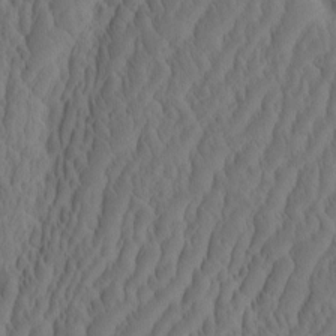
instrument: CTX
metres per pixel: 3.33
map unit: eHh
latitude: -2.3117
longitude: 16.2740
